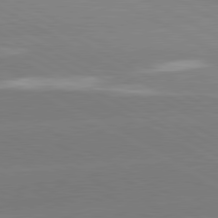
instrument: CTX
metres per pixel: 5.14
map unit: lApd
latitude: 80.8191
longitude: -153.3482
